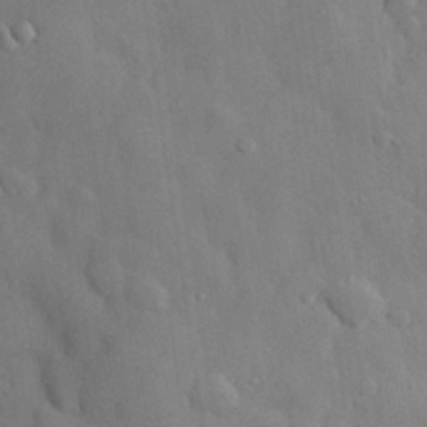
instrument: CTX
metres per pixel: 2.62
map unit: eHh
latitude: 29.1025
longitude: -79.1970
